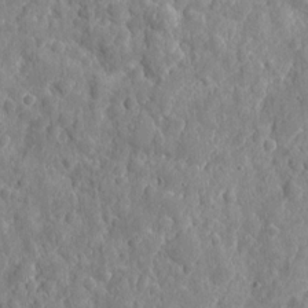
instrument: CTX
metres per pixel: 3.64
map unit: eHh
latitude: 7.5749
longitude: -74.8758
